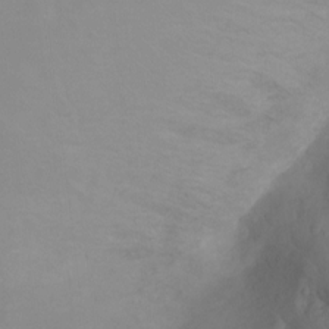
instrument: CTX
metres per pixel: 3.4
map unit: Ht
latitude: 0.0255
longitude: -32.7246
